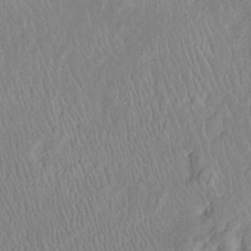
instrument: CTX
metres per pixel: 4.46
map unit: Htu
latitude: -6.0850
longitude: 152.7841
